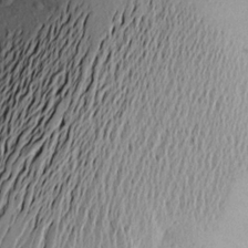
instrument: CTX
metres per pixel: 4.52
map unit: Aa
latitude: 19.4426
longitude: -148.8758
